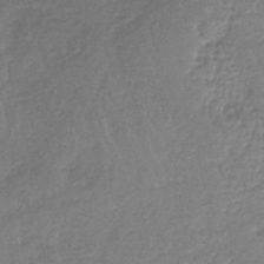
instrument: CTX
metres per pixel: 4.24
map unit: lHb
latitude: -40.3495
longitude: 70.4440
